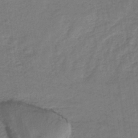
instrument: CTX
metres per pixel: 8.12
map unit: lHb
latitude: -34.6329
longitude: 71.1809
